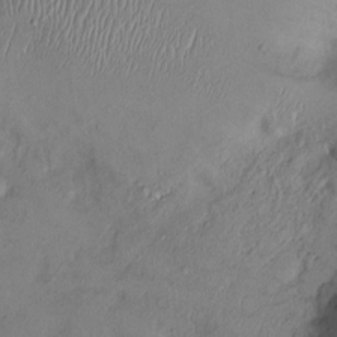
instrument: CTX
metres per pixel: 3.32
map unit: Ht
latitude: 1.0458
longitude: -13.8017
